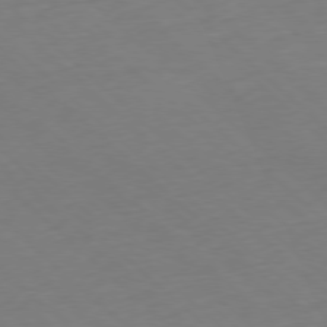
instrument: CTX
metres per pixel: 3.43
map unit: Hpe
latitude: -78.0850
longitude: 13.6911
